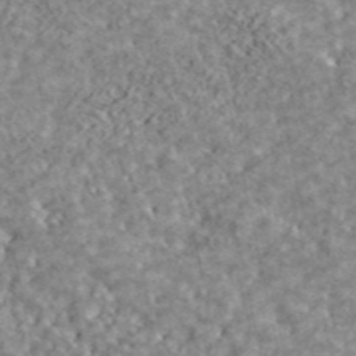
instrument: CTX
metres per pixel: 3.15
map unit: ANa
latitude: 44.3845
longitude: -85.0459
